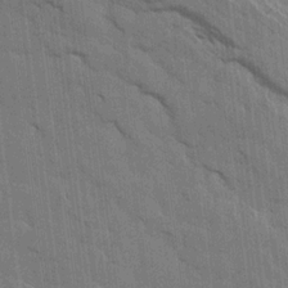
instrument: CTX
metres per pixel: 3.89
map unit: Aa
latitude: 15.0648
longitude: -145.4615
